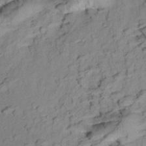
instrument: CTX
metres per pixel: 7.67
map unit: Aa
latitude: 9.1592
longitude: -140.5923
